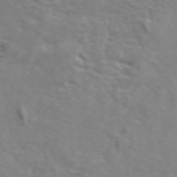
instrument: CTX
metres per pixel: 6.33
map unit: ANa
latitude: 45.7827
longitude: 27.8989
